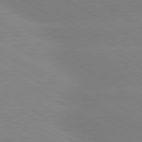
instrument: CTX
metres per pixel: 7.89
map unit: lApd
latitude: 80.0822
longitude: -153.1214
